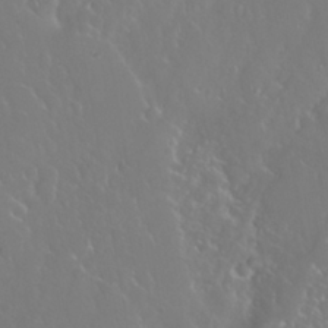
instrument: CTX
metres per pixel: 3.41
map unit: Nhu
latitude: 25.4615
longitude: -58.8380
